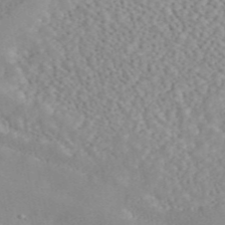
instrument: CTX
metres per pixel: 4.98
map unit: ANa
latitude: 46.4223
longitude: 49.9556
